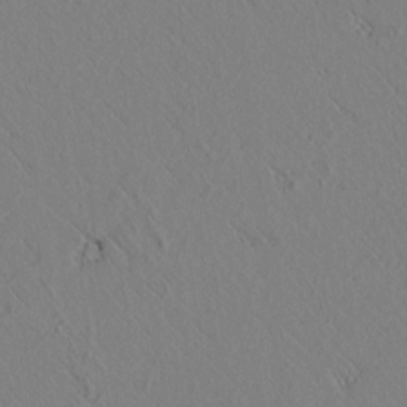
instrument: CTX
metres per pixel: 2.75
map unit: lAvf
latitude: 6.5924
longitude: 159.3698
